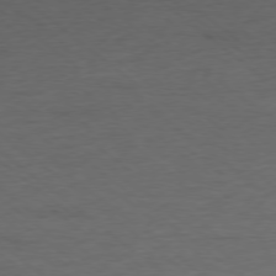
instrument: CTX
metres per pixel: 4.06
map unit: Ap
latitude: -78.2172
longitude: -92.4034
